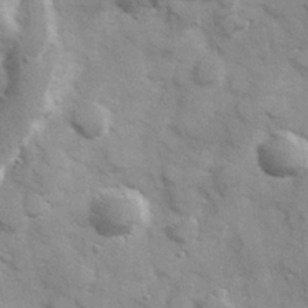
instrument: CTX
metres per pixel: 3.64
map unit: Hve
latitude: 32.4790
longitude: 151.1053
